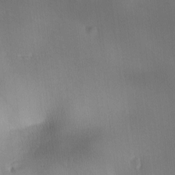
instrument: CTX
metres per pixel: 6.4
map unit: Ave
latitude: -9.0675
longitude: -123.4804
